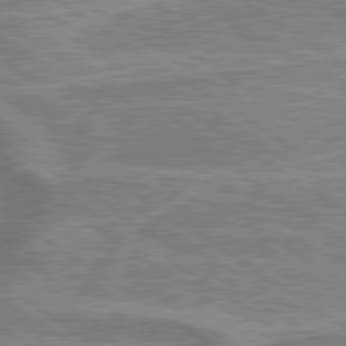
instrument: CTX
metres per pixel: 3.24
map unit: lApd
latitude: 79.6883
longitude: 174.9730
